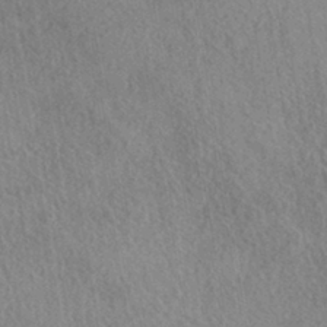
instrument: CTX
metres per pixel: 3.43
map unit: HNhu
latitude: -41.6533
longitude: 98.6518
